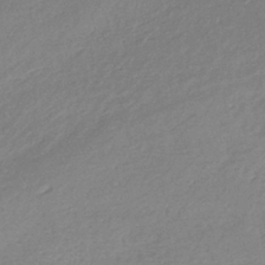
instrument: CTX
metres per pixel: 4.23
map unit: lHb
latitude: -40.9353
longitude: 72.7274
